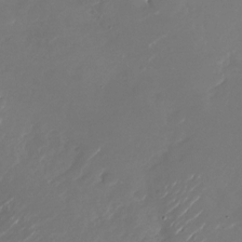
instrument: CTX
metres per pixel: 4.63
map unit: Nhu
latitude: -26.8974
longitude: -73.3482
